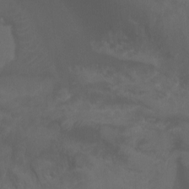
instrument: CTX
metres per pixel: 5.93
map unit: Htu
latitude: -5.1998
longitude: -75.0647
